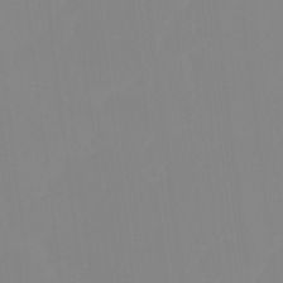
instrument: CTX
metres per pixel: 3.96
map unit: Ht
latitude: -15.3888
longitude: -52.2901
